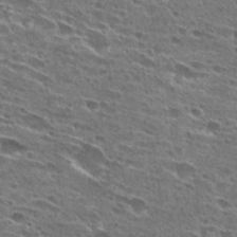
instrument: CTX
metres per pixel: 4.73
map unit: Hto
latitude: 27.4804
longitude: -45.8205
